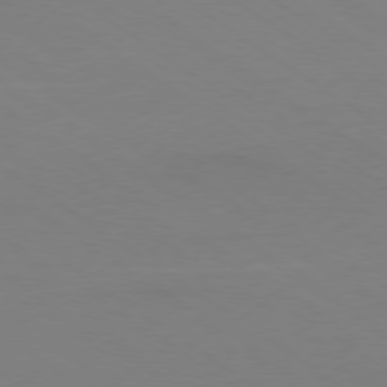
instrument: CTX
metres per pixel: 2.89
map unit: Ap
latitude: -79.4832
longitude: -66.1388
